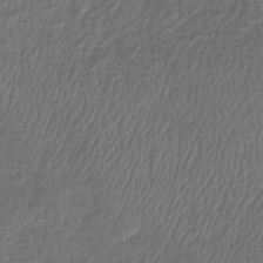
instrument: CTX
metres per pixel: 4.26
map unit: lHb
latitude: -39.7856
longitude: 73.2376
